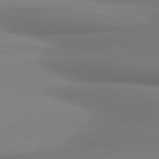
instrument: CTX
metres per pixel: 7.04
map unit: lApd
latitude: 80.9325
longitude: 176.8597
